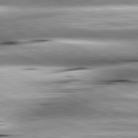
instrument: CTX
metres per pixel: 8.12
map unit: lApd
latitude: 81.8016
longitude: -167.4804
